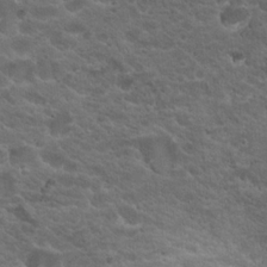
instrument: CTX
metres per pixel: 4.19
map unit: Hto
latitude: 19.1592
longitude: -36.0444
